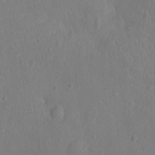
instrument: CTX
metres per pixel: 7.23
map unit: Ht
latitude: -10.3495
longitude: -21.6883
